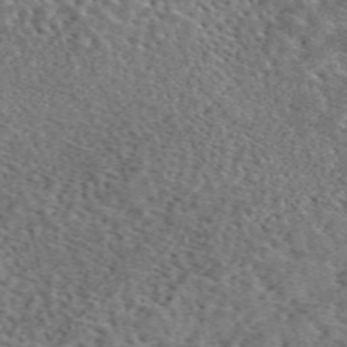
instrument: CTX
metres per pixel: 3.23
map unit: eAb
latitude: 45.0458
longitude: 111.3320
